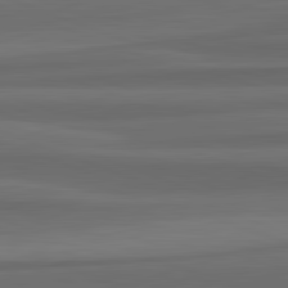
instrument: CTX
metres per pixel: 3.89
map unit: lApd
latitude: 82.6868
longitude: 176.8786
